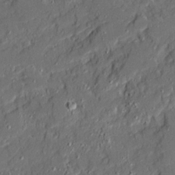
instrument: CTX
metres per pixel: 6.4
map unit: Ave
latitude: 20.0822
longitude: -128.2711
